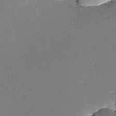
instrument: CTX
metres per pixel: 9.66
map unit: lHvf
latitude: -10.9542
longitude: -103.9150
